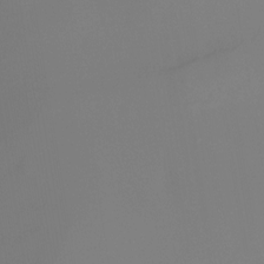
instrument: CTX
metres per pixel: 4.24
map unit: Ht
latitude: -12.3873
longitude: -49.9528
